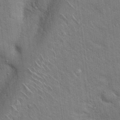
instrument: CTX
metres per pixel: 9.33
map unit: Hto
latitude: 19.1592
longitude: -52.1389
